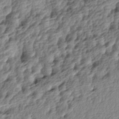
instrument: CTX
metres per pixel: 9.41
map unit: lAa
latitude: -4.1794
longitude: -122.7246
